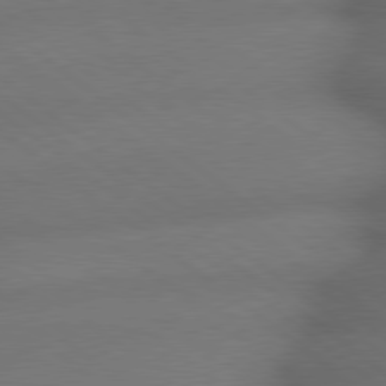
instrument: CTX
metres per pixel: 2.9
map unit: lApd
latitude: 79.1781
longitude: -167.6882
